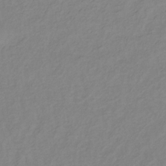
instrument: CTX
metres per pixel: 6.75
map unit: lHb
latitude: -35.0864
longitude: 71.5210
